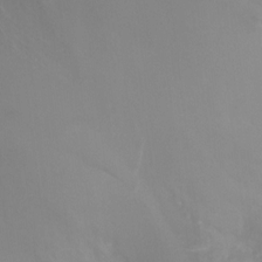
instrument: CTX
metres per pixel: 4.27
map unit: Ht
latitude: -0.6708
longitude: -18.0444
